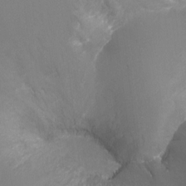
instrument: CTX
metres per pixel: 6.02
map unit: Ht
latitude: -17.7289
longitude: -43.8394
